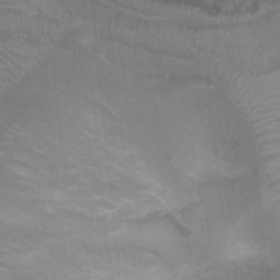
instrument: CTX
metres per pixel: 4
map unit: Ht
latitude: -0.8408
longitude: -16.9703
